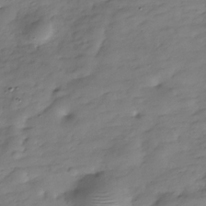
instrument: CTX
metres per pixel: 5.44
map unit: Hve
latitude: -30.4629
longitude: 90.5952
